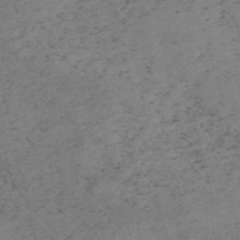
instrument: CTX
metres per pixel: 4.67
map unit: HNb
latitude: -55.2943
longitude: -47.9717
